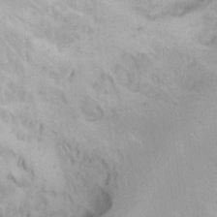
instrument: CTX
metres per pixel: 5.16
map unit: Hto
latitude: 13.8772
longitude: -59.8961
